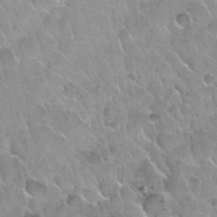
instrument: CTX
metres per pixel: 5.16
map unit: Nhu
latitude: 30.2334
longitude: -54.4601
